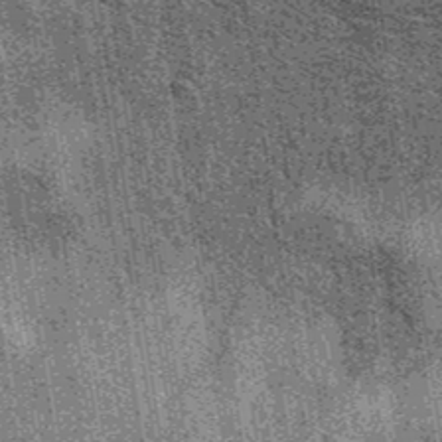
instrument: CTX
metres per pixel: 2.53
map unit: eAb
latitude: 39.0647
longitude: 107.5588
